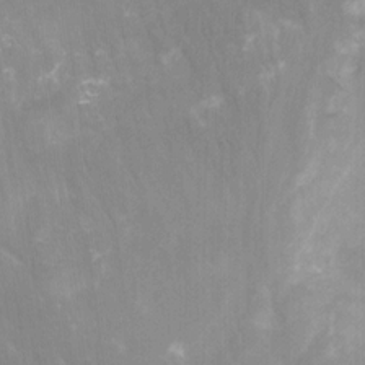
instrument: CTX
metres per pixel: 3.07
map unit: Hto
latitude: -7.3509
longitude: -51.1592
